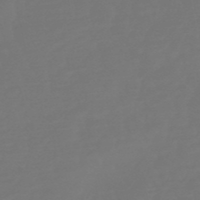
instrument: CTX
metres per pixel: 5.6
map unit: eHb
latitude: -50.5007
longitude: 78.0283
